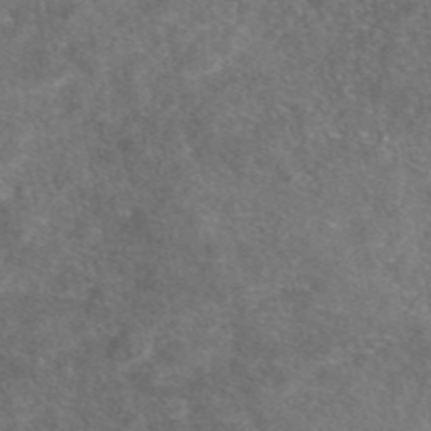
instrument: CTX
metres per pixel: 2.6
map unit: eAb
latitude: 47.2726
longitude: 110.3117
